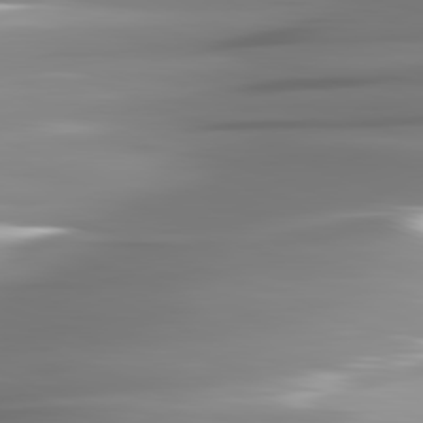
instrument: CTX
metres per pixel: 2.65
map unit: lApd
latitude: 81.6694
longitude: -143.5560
